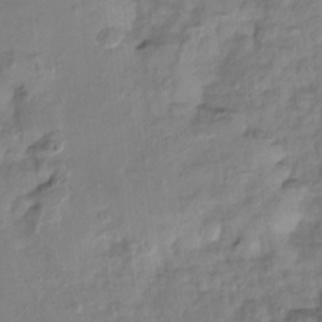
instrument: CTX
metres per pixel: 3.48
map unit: Ht
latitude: -13.8989
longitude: -58.1200
